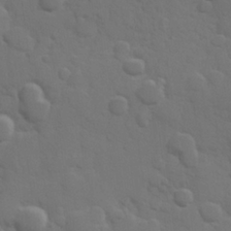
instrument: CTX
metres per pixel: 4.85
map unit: Hve
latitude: 25.4237
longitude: 148.4062
